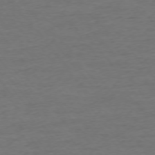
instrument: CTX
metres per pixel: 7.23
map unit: Ap
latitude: -75.8045
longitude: -84.6113
